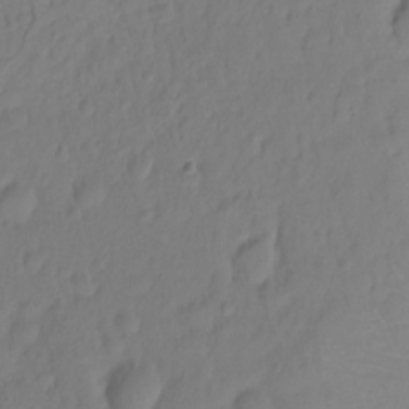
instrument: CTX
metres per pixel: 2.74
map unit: Hto
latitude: -11.0109
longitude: -39.9150
